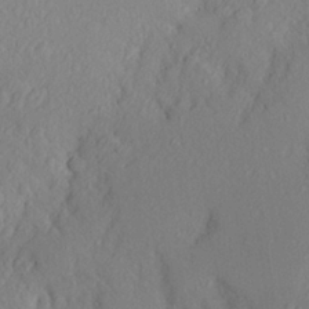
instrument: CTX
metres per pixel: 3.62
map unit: Aa
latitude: 26.6491
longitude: -147.4616
